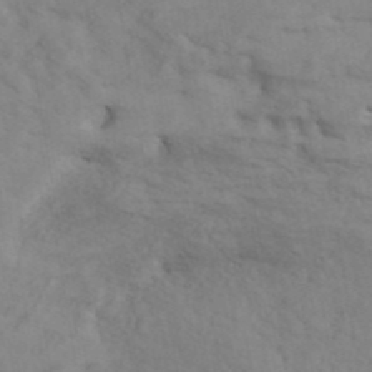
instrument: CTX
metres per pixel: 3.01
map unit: ANa
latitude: 41.7638
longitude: 53.2942
